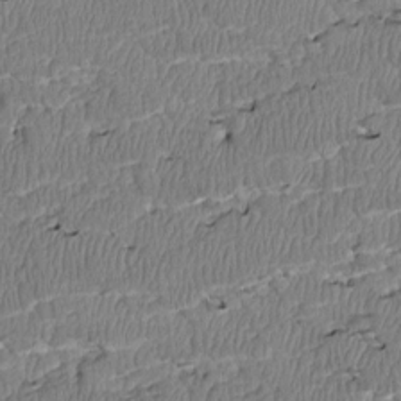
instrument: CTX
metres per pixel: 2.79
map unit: Htu
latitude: 2.8947
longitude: 149.3888
